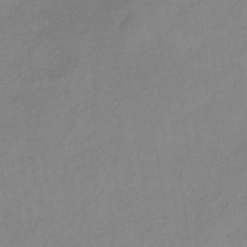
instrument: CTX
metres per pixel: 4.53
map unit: HNb
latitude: -33.3132
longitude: 63.7477
